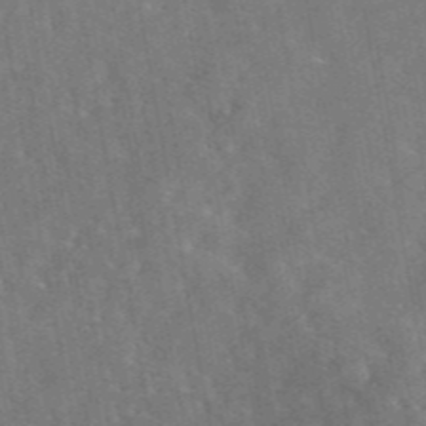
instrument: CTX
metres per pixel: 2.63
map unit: eAb
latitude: 45.3481
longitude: 116.5006
